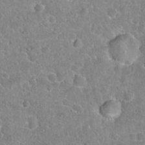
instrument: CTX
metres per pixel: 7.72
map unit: Hto
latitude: 21.0837
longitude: -47.6505
